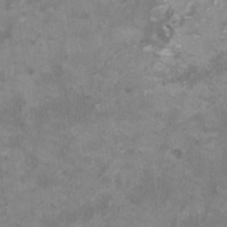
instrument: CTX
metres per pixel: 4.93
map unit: HNhu
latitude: 1.4615
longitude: -1.4804
